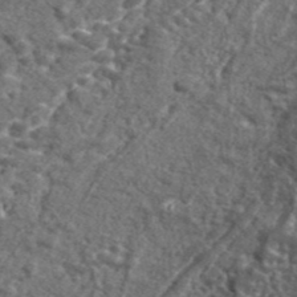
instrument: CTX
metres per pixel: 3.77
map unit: lHvf
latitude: 41.6127
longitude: -89.8017
